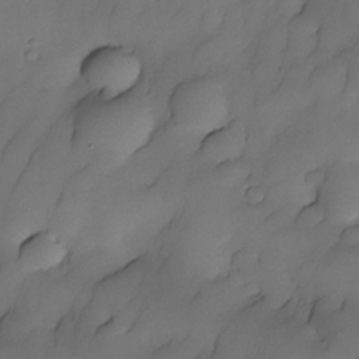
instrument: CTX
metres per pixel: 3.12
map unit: Nhe
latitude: -30.5951
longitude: -139.5938
